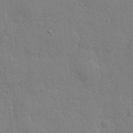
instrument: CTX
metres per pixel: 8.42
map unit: lHvf
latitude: 23.6694
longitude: 142.7274
